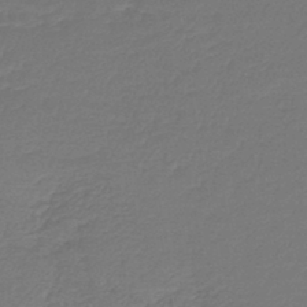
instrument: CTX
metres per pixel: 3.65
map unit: lHb
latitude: -43.5777
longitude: 60.1606
